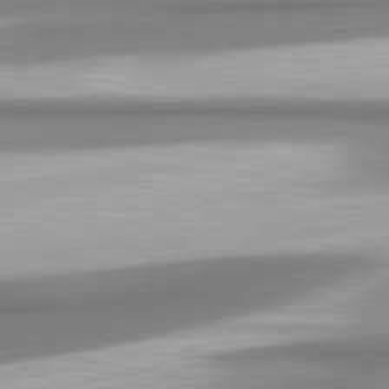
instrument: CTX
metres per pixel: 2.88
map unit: lApd
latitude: 80.4790
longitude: 178.1039
